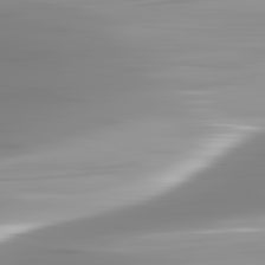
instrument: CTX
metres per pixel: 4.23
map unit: lApd
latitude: 82.8946
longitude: -139.5371
